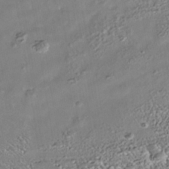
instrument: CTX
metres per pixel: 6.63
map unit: Nhe
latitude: -39.4455
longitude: -117.3104
